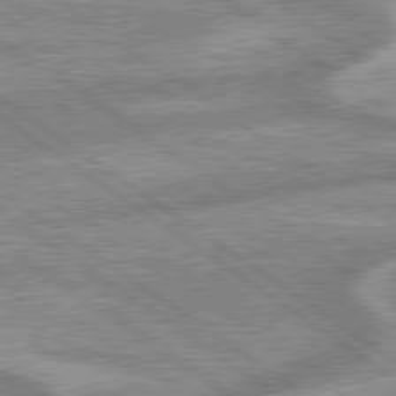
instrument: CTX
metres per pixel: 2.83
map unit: lApd
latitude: 79.4427
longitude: -169.4616
